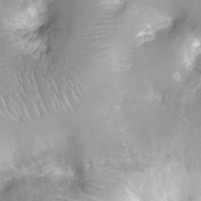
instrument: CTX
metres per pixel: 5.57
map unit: Nhu
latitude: -12.0472
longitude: -23.3859
